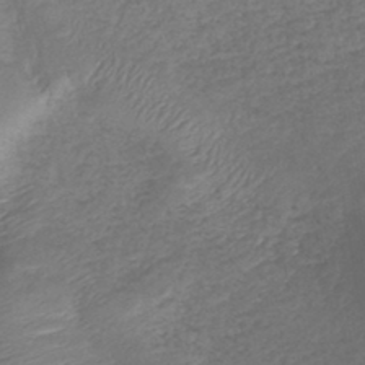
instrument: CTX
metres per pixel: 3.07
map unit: lHb
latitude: -41.5399
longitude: 79.0864
